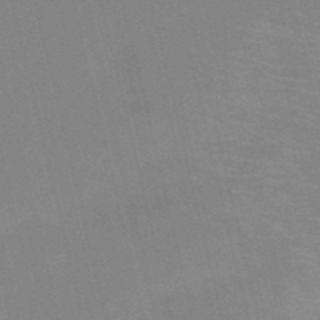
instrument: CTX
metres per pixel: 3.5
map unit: HNb
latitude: -52.0472
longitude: -44.8947
